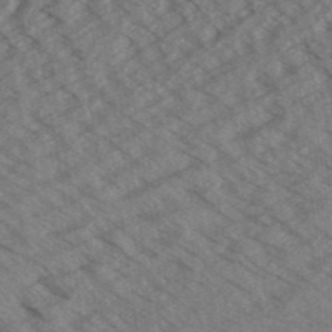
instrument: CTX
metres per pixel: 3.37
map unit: Aa
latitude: 32.3467
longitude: -138.8380
